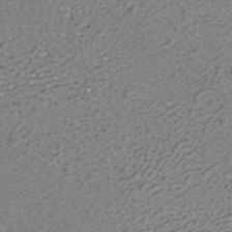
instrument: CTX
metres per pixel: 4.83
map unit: ANa
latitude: -36.1794
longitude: 94.9163
